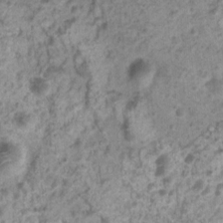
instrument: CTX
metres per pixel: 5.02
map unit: Nhu
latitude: 4.7057
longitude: -18.0822
